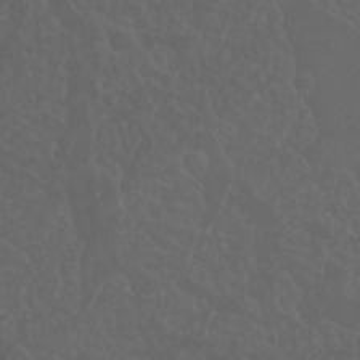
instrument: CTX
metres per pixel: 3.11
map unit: Nhu
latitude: 23.2159
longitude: -64.6868
